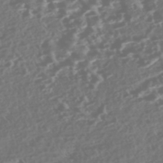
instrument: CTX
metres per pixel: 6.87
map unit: Nhe
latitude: -47.1053
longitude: -172.9891
